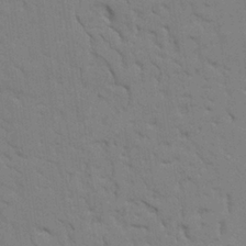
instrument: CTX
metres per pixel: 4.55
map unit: Ave
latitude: 23.6883
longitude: -130.4601
